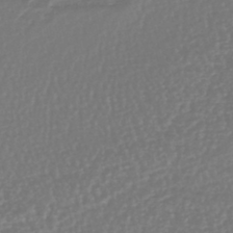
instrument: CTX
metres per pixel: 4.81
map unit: lHb
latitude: -45.2187
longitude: 78.3684
